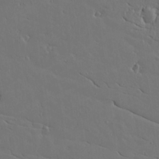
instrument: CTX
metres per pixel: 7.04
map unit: lAvf
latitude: 16.0255
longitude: -125.9906
